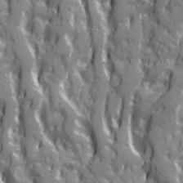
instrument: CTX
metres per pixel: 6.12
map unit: Ave
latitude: 20.3656
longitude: -133.1403
